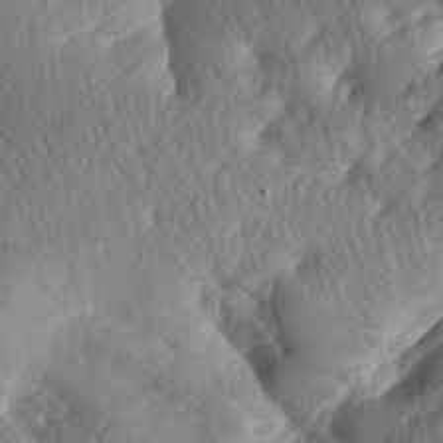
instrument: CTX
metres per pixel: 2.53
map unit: lAa
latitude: -8.1417
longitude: -126.6680
